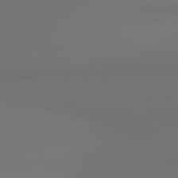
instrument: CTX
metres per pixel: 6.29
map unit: lApd
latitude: 81.2159
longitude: 152.2172
